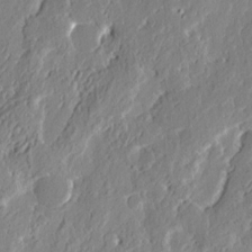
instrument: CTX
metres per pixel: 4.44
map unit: eHh
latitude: 3.2726
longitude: -77.8205
